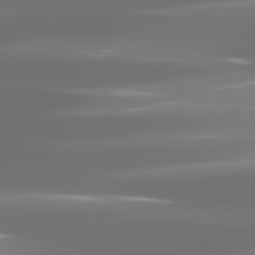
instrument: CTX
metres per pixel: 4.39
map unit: lApd
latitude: 81.3104
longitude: -136.8191
